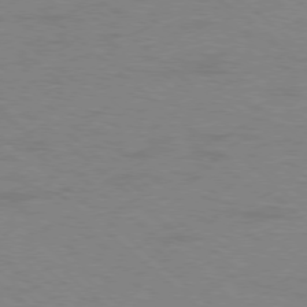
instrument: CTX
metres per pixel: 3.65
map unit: Ap
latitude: -78.6896
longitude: -68.3090
